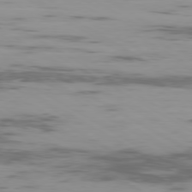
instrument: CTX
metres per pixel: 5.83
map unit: Ap
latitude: -79.8800
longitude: -103.8016
